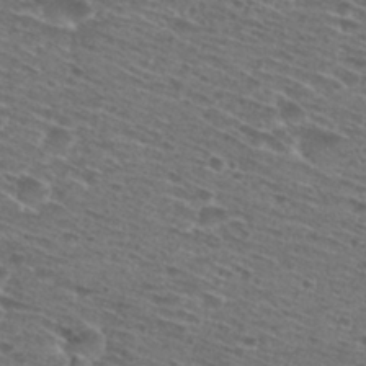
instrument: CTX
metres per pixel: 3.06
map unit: Nhu
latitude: 28.7435
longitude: -48.0822
